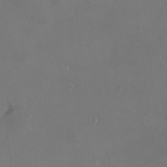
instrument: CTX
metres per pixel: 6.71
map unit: HNhu
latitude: 7.9339
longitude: 10.7274
